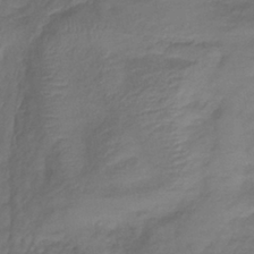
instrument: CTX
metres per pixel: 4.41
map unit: lHb
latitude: -39.1053
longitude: 74.8219
